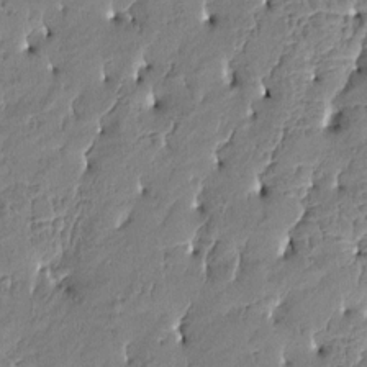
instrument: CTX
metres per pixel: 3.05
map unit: Htu
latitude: -4.8786
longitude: 176.7841
